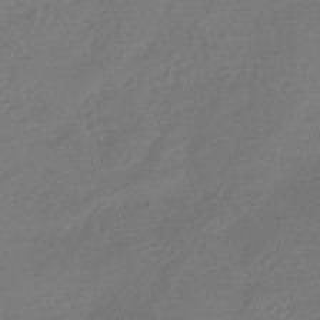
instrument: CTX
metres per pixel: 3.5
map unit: HNhu
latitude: -43.5588
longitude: 92.4062
